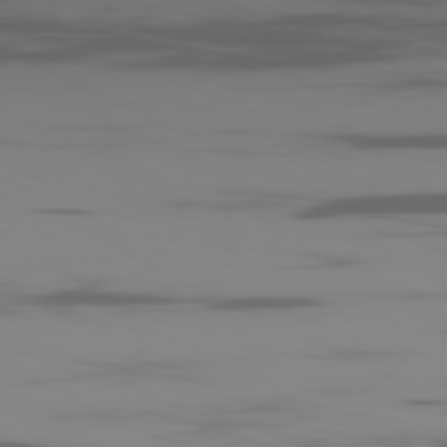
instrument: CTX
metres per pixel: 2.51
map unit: Ap
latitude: -81.0298
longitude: -62.2145
